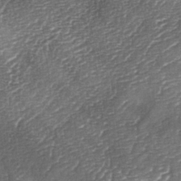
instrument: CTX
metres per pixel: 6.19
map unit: lAa
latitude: -4.4440
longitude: -128.4034
